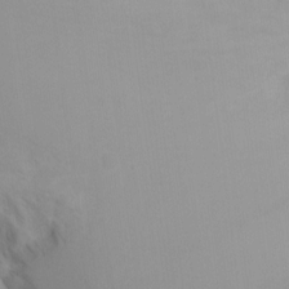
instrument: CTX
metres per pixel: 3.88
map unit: Ht
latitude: -2.7085
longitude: -24.2900
